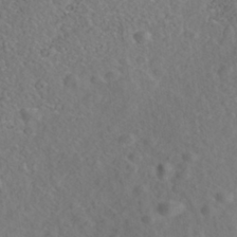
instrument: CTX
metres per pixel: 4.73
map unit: Nhe
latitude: -40.7274
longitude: -99.8016
